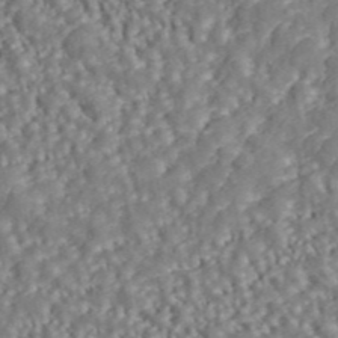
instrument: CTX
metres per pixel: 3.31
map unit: ANa
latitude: 44.0255
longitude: 37.1242
